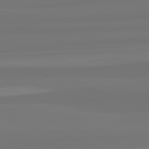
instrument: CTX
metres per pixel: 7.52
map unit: lApd
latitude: 82.7246
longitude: 158.3684
